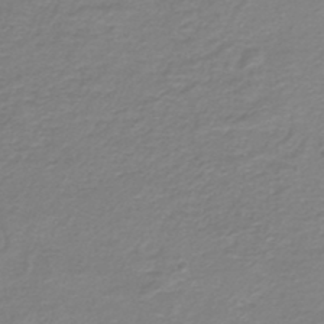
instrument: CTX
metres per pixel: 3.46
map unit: HNb
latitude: -45.5588
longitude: 52.5762
